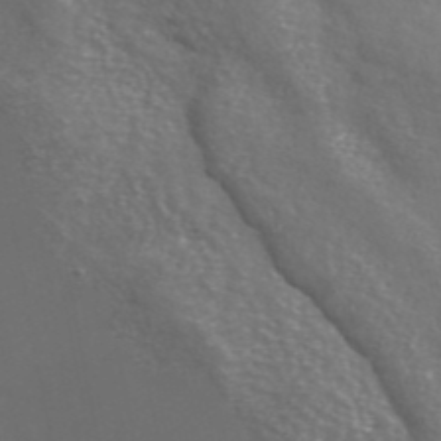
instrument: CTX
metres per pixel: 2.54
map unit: ANa
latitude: 42.9703
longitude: 23.4455
